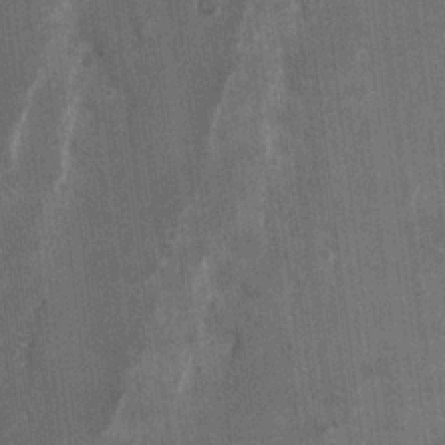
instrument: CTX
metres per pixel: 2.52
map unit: Ht
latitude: 2.4412
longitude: -19.0647
